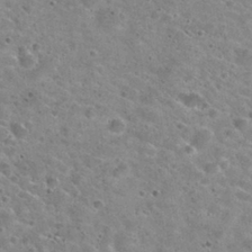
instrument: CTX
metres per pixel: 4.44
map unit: Nhu
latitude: 29.3670
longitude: -49.4048
